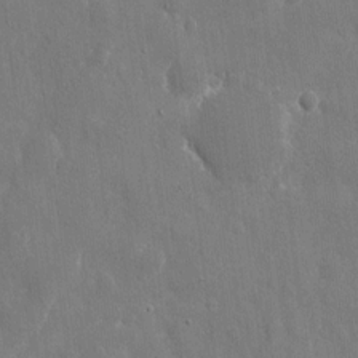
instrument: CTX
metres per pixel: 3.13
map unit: eHh
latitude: 10.5357
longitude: -70.3467
